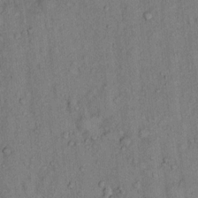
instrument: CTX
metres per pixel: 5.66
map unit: Hto
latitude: 13.2348
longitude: -58.3845
